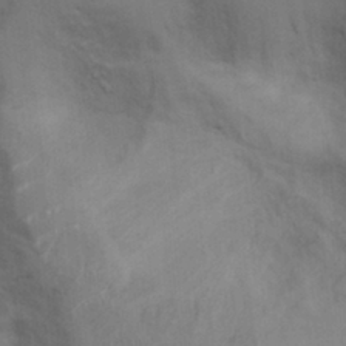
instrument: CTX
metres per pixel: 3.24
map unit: Ht
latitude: 0.6112
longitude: -14.1767
